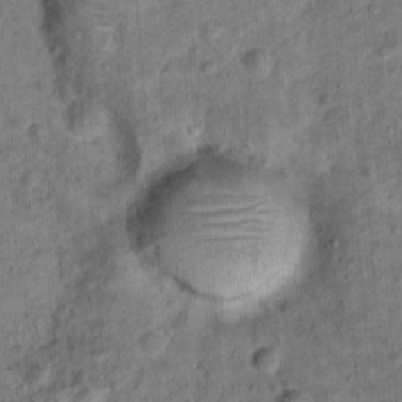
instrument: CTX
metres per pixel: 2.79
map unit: Ht
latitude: 15.4994
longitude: -41.0269
